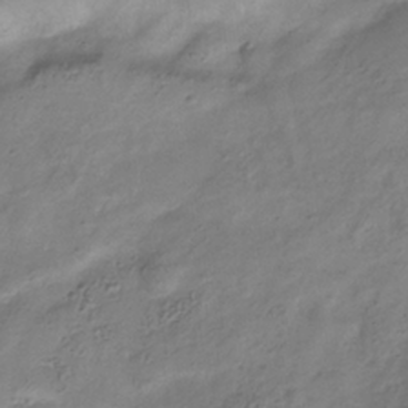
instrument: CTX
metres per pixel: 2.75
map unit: Hve
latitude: -34.1039
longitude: 89.4454
